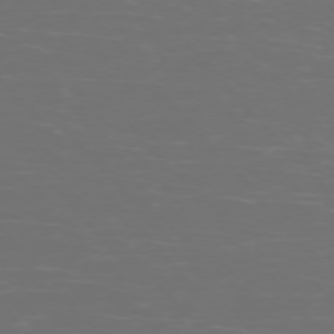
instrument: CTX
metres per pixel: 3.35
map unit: Ap
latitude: -75.8423
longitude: -76.5734
